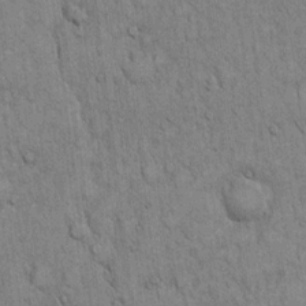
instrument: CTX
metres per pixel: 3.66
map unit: Hto
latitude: 12.4412
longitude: -57.9528
